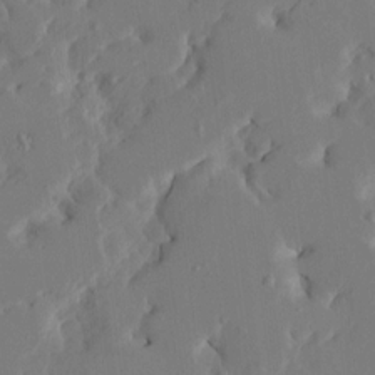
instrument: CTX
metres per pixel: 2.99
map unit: HNhu
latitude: 5.1214
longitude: -5.3293
